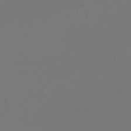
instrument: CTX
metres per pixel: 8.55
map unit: lHb
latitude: -47.3698
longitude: 72.8030
